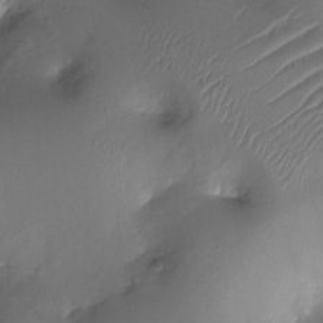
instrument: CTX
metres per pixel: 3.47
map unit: Ht
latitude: -18.2550
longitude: -44.2144
